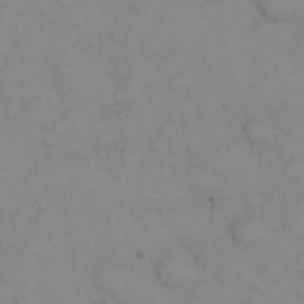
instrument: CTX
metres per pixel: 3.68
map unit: eHh
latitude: 22.9892
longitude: -59.1214
